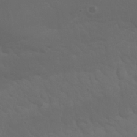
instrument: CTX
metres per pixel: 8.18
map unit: Nhu
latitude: 23.0647
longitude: -65.5182
